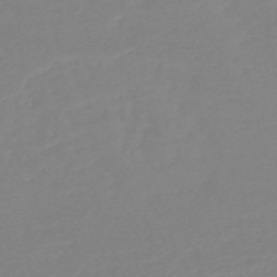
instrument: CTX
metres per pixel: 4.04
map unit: HNb
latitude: -49.3510
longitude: -43.9717
